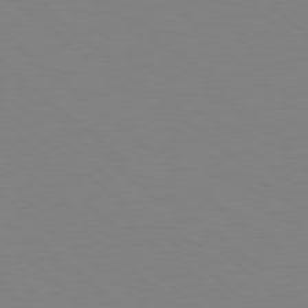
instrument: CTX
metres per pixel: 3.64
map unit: Hpe
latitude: 78.7058
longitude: -165.4237
